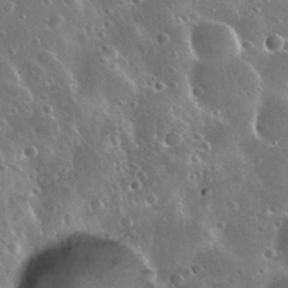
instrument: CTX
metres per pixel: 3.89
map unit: Nhu
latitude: 30.7436
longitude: -55.8772
